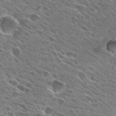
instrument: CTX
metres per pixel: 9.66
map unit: Hto
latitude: 27.7828
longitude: -43.6127
